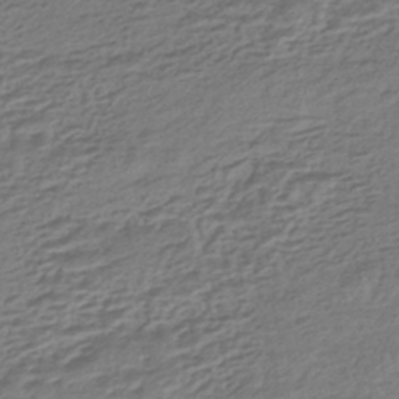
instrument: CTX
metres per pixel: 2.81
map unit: HNhu
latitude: -43.3698
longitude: 105.1242
